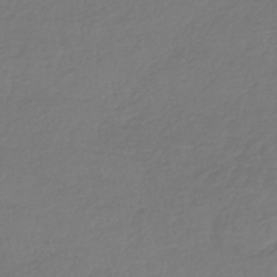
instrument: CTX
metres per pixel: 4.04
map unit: lHb
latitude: -43.1431
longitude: 69.3131
